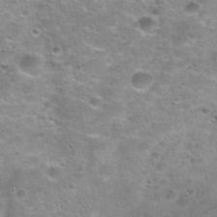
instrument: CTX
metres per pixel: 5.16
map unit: Nhu
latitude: 30.4034
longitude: -49.1592
